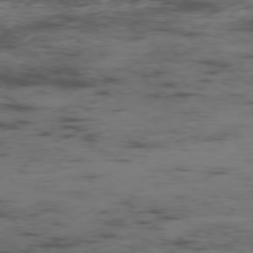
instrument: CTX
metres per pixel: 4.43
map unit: Ap
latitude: -76.6707
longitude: -82.3278
